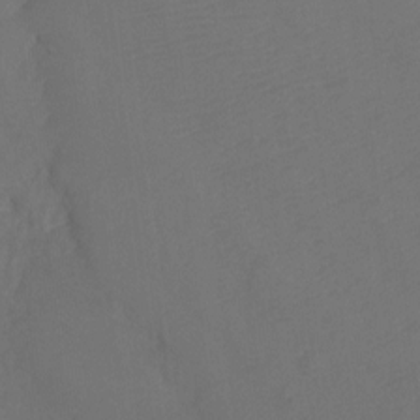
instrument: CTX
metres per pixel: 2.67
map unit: Ht
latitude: -10.4251
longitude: -35.2159
